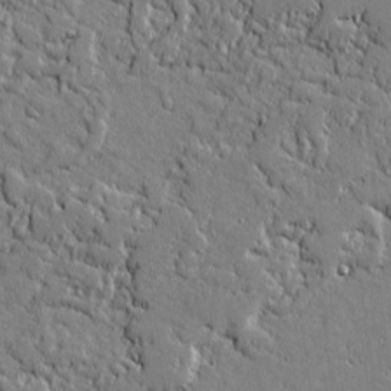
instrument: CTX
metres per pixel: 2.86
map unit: lAvf
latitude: -0.5007
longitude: -109.0458
